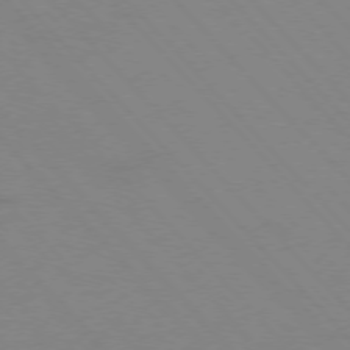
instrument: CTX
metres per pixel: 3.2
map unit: Ap
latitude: -76.9542
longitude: -61.3670
